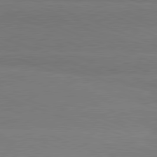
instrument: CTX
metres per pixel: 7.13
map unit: lApd
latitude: 80.9325
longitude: -131.7450
